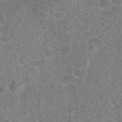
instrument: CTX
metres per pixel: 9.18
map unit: Hto
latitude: 18.4034
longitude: -43.4993
